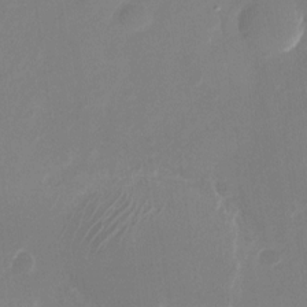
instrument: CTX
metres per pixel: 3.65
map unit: Nhu
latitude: -28.3117
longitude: -66.9324
